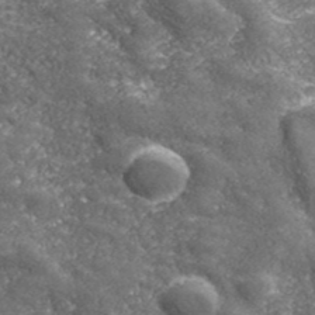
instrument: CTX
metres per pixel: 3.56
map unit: eHh
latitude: 42.8569
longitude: -89.9528
